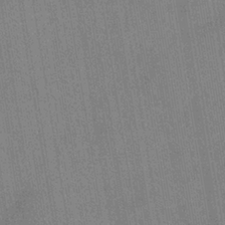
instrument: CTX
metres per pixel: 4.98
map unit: eHh
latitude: -39.7100
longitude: -26.4601
